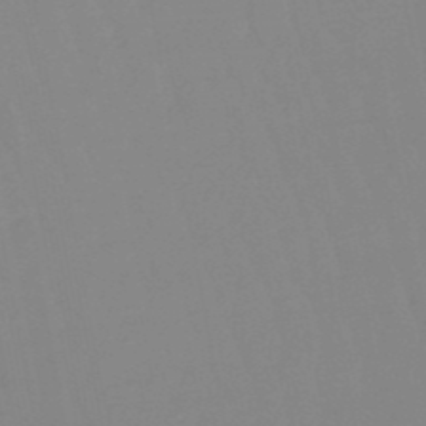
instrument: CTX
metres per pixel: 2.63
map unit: eHb
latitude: -49.8801
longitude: 74.2173
